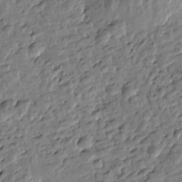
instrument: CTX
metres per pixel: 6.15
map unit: Htu
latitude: -0.3685
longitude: -176.4601
